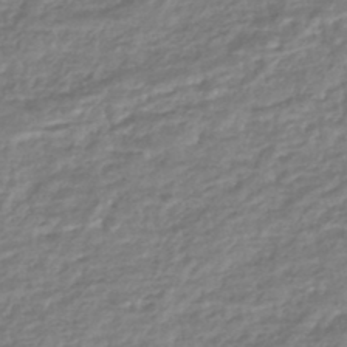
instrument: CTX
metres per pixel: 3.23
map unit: HNhu
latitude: -45.4832
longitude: 96.5385
